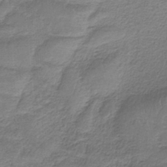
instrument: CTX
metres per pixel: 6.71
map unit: HNb
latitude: -34.1417
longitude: 60.6896
